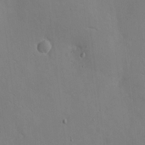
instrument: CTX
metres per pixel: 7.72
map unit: eHh
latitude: 4.5168
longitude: -68.0633
